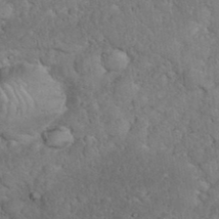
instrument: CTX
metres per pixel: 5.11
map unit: eHh
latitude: 35.9339
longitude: -63.3104
